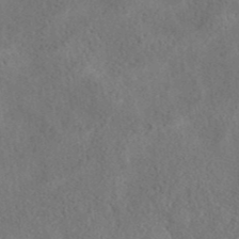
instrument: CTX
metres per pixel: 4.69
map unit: eAb
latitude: 40.5923
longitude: 103.3321
